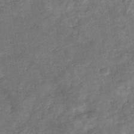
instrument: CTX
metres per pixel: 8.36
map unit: eHb
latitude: -34.6707
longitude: 75.4266
